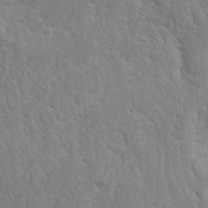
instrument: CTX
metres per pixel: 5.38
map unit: Hto
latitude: 16.4601
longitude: -38.1767
